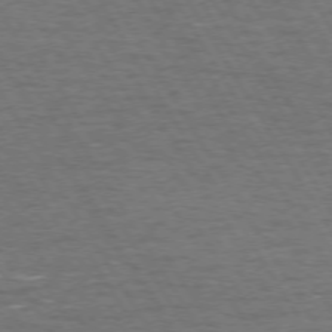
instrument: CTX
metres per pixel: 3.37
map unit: Hpe
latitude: 72.5735
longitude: -123.6694
